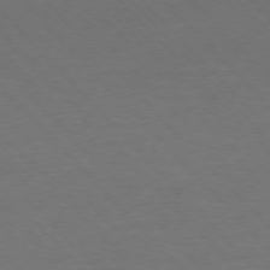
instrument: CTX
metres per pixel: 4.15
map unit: Ap
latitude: -76.8219
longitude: -86.0633
